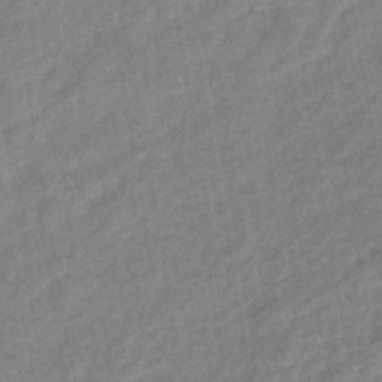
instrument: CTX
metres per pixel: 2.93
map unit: eHb
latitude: -41.9367
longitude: 82.2550
